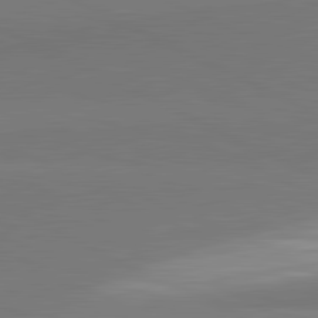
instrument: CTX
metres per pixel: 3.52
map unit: lApd
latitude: 81.7261
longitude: 151.4265
